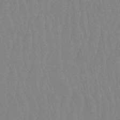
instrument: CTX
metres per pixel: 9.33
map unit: eHb
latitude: -50.6140
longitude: 73.8989
